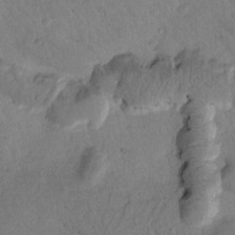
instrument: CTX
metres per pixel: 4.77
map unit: Htu
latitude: 0.5545
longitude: 175.5021
